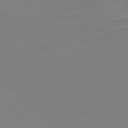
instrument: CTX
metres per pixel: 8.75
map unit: Ap
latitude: -77.3699
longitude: -68.7435
